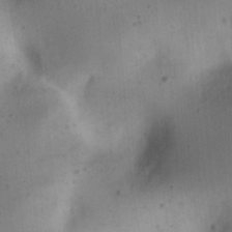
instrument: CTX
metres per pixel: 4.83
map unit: Nhu
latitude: 23.3293
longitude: -70.8191
